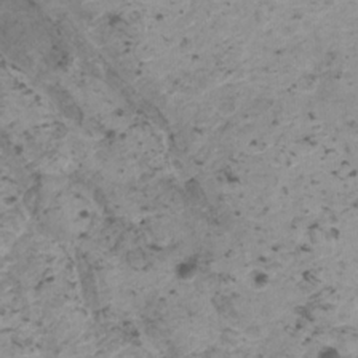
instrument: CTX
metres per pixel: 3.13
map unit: HNhu
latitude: 0.4601
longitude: 3.1998
